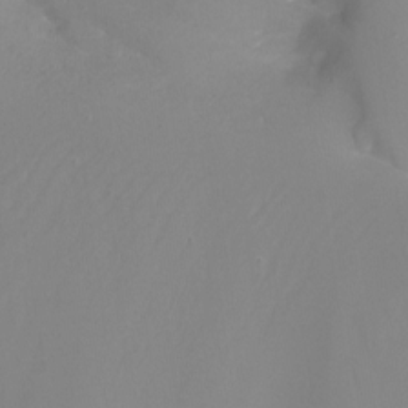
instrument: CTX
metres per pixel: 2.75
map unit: Nhu
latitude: -16.0850
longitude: -57.2914
